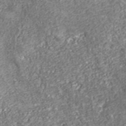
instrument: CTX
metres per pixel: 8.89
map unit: eHh
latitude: 43.3860
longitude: -91.8205
